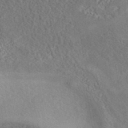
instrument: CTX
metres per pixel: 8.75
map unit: eAb
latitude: 41.1025
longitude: 103.1053
